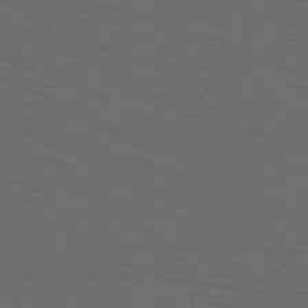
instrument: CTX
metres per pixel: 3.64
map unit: HNb
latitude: -50.2928
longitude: -45.8394
